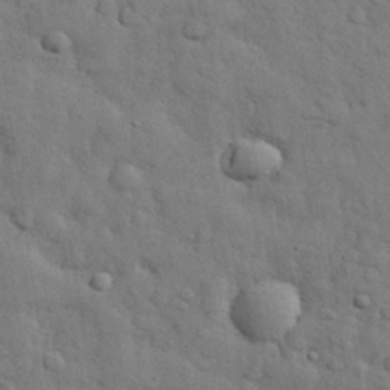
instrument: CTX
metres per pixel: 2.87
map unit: eHh
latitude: 29.1592
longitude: -75.8961
